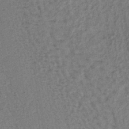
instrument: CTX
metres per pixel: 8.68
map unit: lHb
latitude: -39.1620
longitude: 62.8030
